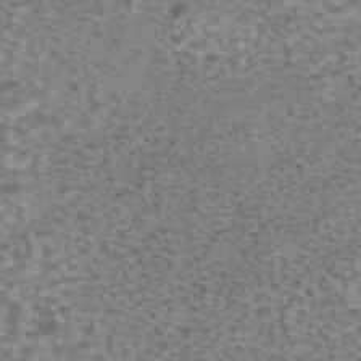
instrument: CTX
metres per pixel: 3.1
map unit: eAb
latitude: 44.7435
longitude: 104.6707
